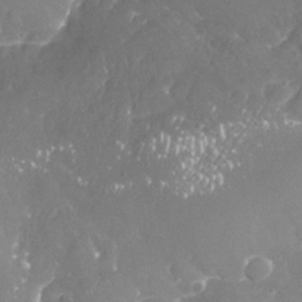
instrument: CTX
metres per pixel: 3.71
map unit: Nhu
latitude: -18.3495
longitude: -57.7449
